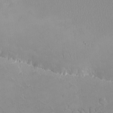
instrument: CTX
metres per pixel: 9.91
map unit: eHh
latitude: -8.7652
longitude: -69.2537
